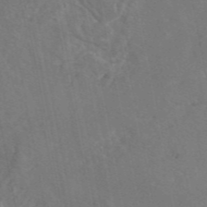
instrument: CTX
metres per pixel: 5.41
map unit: eAb
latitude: 46.2712
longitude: 107.6344
